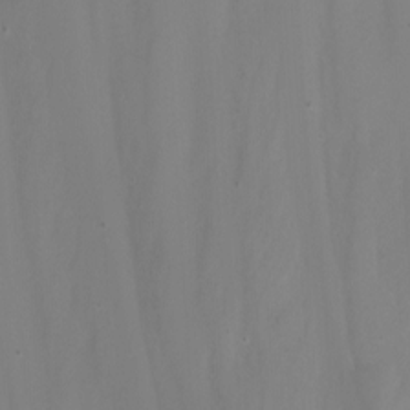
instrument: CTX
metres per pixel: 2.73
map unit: Nhu
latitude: -4.4062
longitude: -76.2522
